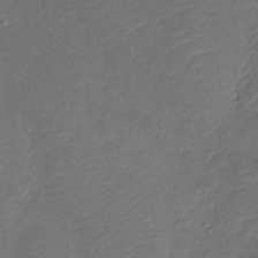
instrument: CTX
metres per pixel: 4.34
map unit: Nve
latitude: -17.6533
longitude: 107.0109
